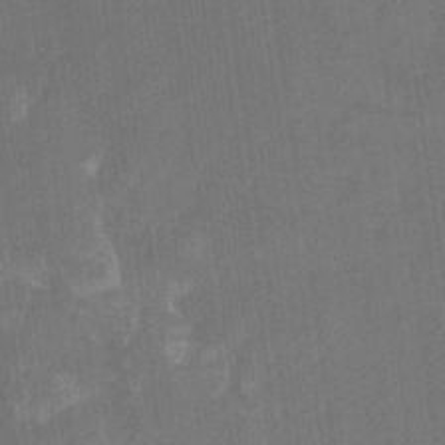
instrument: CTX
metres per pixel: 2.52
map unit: HNhu
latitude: -28.9920
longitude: 67.2754
